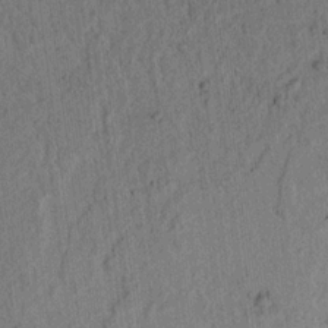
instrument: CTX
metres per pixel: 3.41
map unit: lAvf
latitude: 7.6883
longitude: 164.5007
